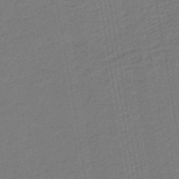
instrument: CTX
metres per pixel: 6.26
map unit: eHb
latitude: -47.0675
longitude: 88.1417
